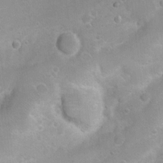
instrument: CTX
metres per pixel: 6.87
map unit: Nhu
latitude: 3.8583
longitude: -27.2537
